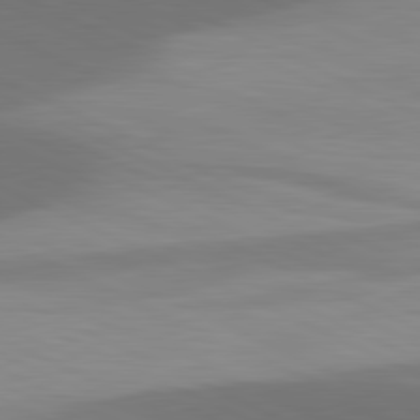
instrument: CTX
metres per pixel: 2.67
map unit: lApd
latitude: 81.3482
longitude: 137.7477
